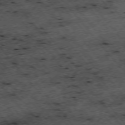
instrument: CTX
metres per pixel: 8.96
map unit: Hpe
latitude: -75.8045
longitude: -18.1011
